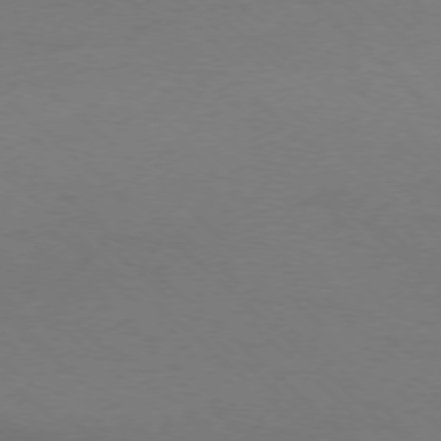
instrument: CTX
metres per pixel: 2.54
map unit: Ap
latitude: -76.4062
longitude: -77.1781
